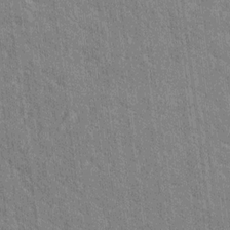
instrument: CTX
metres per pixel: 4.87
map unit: Hto
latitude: 14.3468
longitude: -33.8016
